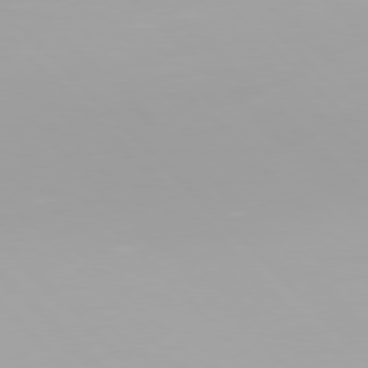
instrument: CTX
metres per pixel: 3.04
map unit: Hpe
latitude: 77.1214
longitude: -172.9135
